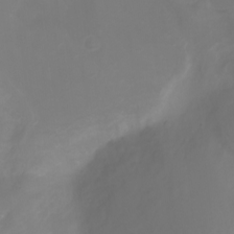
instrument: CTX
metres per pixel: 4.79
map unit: Ht
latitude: -3.2753
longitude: -61.9717
